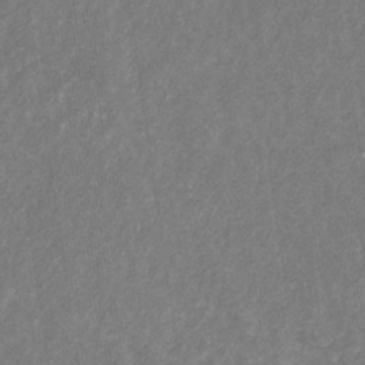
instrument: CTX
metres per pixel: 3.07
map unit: eHb
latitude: -31.1809
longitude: 70.2929
